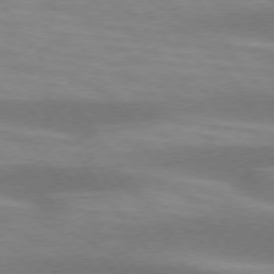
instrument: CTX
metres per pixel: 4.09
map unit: lApd
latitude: 74.8380
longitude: -49.3671
